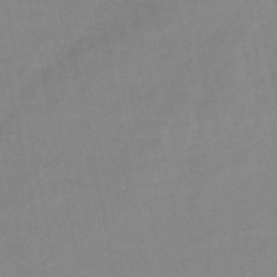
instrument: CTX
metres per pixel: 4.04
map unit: lHb
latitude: -48.7652
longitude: 75.6722
